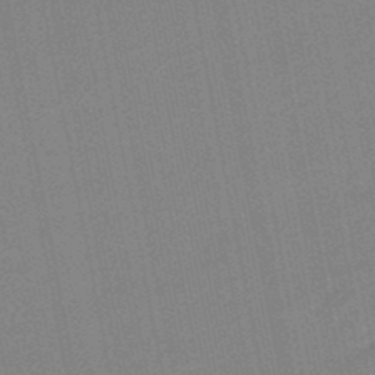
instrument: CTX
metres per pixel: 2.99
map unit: lHb
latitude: -48.9920
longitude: 80.1795
